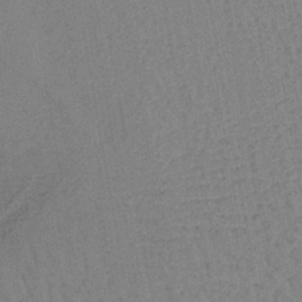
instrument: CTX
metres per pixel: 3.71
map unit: lHb
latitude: -40.9353
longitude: 60.9920
